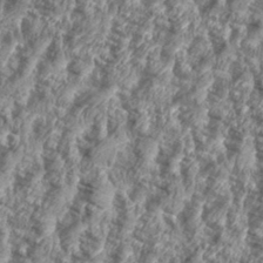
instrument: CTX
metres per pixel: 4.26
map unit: eHh
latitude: 35.6505
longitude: -136.8002
